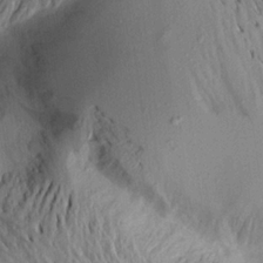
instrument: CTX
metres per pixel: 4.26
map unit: Aa
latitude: 19.7260
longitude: -146.8758
